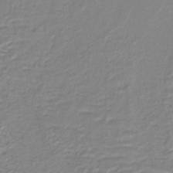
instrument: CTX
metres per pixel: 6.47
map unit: lHb
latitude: -40.6140
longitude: 51.4832
